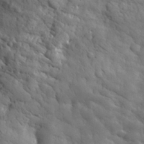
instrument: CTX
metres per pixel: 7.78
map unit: eHh
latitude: 31.7450
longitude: -69.3482
